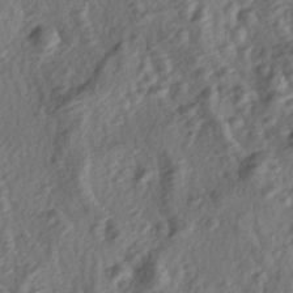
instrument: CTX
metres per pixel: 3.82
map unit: lAa
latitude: -4.6896
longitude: -123.1592
